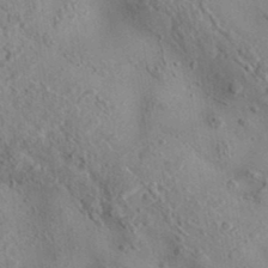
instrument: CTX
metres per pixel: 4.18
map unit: eAb
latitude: 35.9906
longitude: 111.5777
